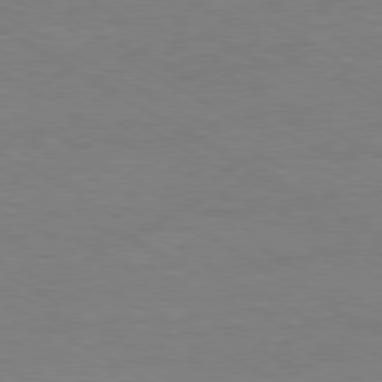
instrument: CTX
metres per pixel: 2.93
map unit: Ap
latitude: -80.3873
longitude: -86.8380
